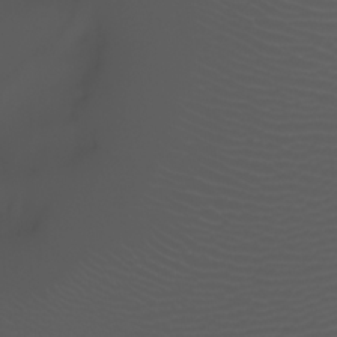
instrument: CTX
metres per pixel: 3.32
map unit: Nhu
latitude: -5.6910
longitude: -89.2537
